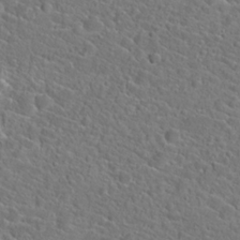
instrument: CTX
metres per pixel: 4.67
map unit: Hto
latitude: 23.0647
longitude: -45.1781
